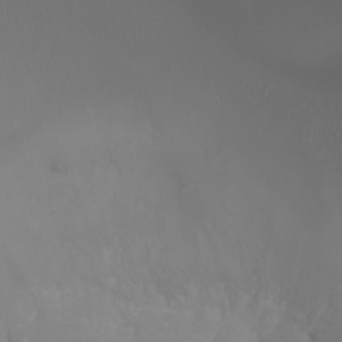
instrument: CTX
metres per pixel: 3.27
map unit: Nhu
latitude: -7.8800
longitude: -73.0459
